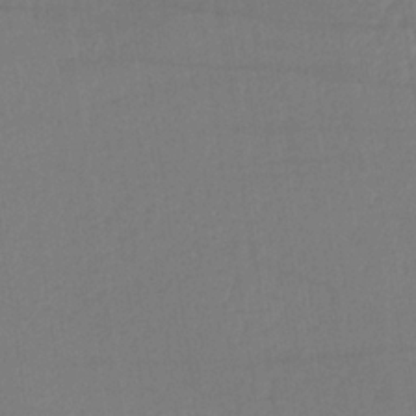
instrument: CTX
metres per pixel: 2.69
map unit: HNb
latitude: -34.1228
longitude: 63.7666
